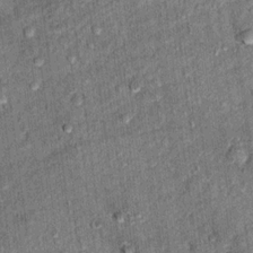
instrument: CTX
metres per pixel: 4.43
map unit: Hto
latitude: 11.9906
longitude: -38.2522
